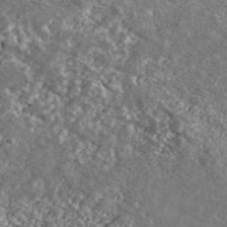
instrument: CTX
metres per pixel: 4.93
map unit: Ave
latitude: 40.4789
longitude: -111.2726
